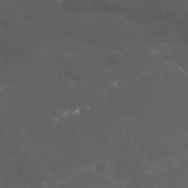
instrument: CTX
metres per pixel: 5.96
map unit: Nhu
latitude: 27.4615
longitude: -60.2900
